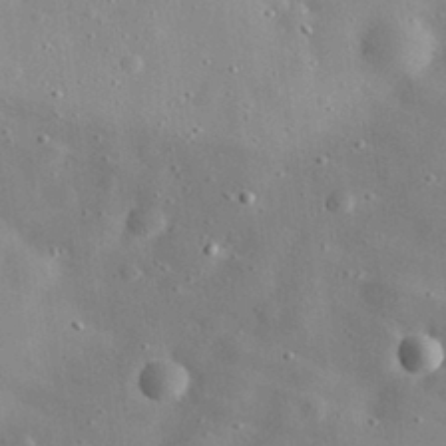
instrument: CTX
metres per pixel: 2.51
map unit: eHh
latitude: 30.2334
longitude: -74.5357
